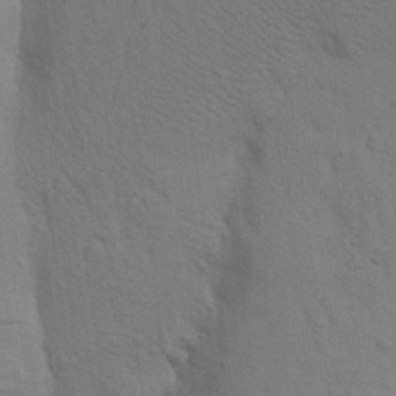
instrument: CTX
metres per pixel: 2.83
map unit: Aa
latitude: 24.9513
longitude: -148.6491
